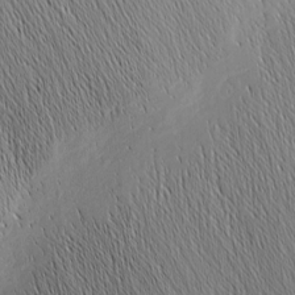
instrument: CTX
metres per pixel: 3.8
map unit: Nhu
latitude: -5.0297
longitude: -150.2522
